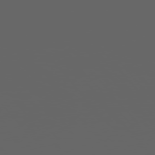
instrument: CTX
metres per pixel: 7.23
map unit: Hpe
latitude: 75.8583
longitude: -127.6505
